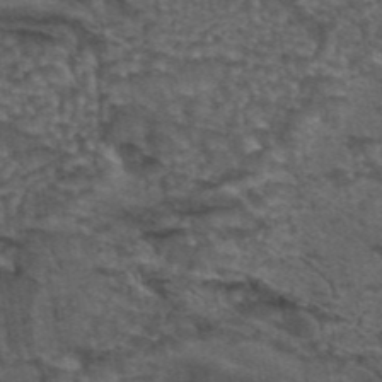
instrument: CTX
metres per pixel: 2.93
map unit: eAb
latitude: 43.7639
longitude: 105.1053
